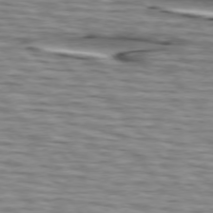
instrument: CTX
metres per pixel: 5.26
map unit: lApd
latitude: 75.0458
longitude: -72.1389
